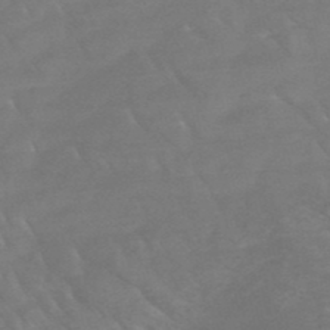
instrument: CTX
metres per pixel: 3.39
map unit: HNb
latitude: -49.1620
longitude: -47.4805
